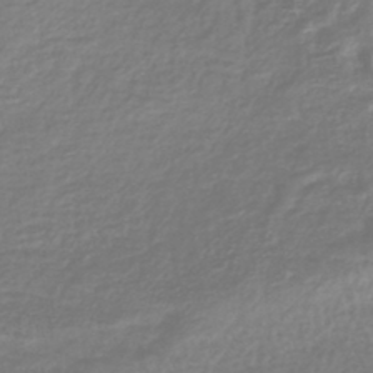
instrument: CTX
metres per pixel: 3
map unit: lHb
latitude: -40.5763
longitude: 71.8611
